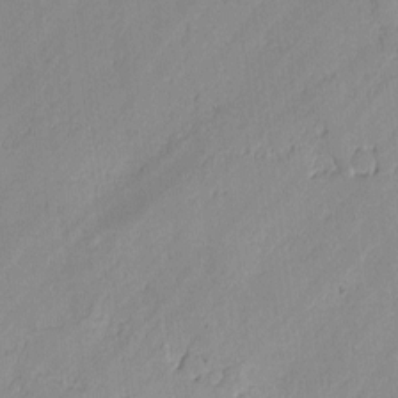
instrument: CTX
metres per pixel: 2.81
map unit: lAvf
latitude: -1.2943
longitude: -106.7813
